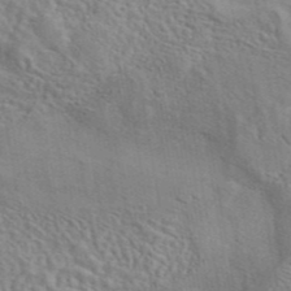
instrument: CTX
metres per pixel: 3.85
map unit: eAb
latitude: 43.3293
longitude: 113.2943
